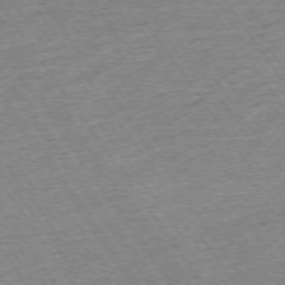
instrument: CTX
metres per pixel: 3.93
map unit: Ap
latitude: -74.5574
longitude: -89.2537
